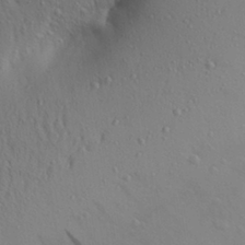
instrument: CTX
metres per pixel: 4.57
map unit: Aa
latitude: 26.9703
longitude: -148.4790
